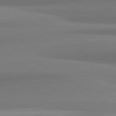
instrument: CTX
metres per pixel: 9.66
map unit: lApd
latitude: 82.1955
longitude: 169.4076
